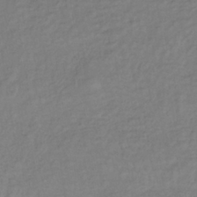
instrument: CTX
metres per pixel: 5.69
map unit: lHb
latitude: -37.5210
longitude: 70.6330
